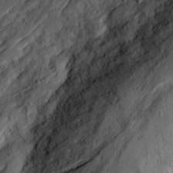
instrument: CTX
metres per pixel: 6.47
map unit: Ave
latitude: 21.5749
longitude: -129.9717
